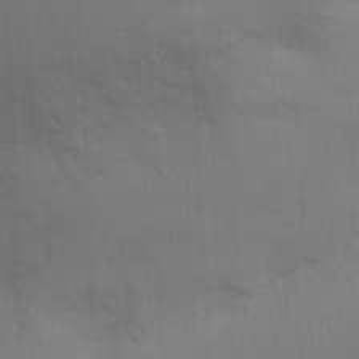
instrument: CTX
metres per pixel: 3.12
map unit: Aa
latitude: 30.5168
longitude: -144.5546
